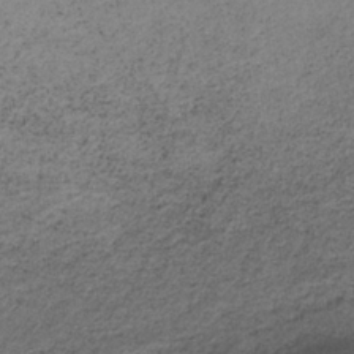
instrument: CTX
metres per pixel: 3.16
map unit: lHb
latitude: -34.6141
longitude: 62.0283
